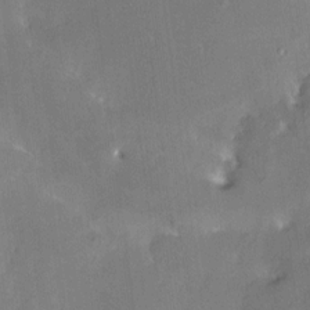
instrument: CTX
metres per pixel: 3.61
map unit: HNhu
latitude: 6.1578
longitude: 3.1431
